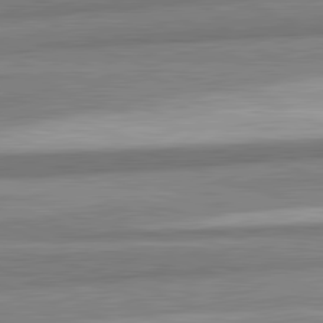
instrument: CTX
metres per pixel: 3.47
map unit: lApd
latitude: 82.2711
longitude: 178.8030
